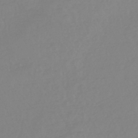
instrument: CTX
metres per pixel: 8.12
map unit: eHb
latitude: -45.1998
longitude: 84.6140
